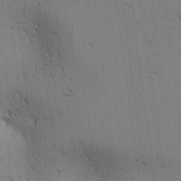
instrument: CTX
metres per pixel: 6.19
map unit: lAa
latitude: 12.1200
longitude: -107.8205
